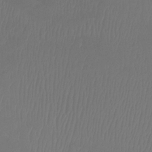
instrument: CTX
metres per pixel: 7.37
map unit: Htu
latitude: -8.1606
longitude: -74.8758
